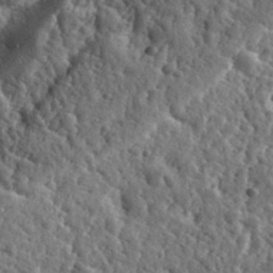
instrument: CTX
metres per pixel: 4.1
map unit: eHh
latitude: 35.2726
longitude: -79.8961
